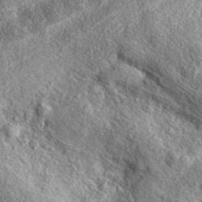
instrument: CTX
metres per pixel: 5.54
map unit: eAb
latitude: 38.6868
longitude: 109.7667
